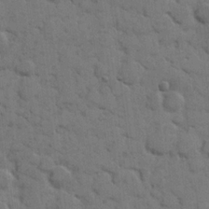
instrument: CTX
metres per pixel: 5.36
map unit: eHh
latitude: 7.8583
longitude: -65.1214
